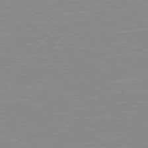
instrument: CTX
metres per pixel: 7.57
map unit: Hpe
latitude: 78.1011
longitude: -140.2144
